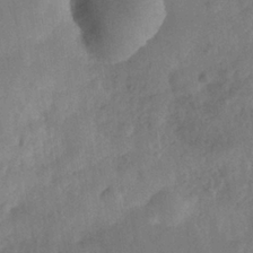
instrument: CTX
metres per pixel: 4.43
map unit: Nhe
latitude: -36.4251
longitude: -176.7246
